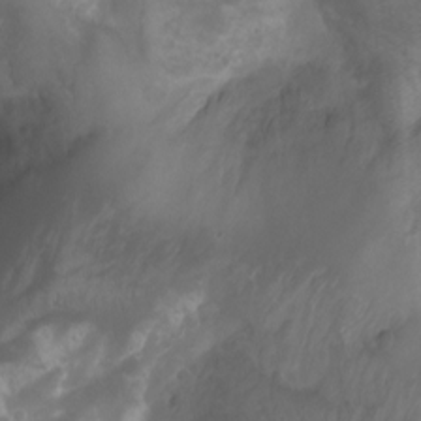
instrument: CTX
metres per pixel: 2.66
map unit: Nhu
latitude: -12.5196
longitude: -74.1956
